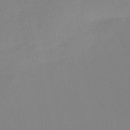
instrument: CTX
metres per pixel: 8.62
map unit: HNb
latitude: -53.2187
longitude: -39.4426
